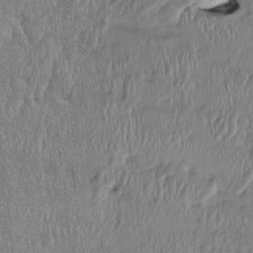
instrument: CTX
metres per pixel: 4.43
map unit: HNhu
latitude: 1.9528
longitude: -5.5182
